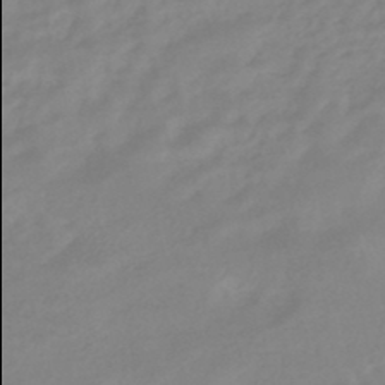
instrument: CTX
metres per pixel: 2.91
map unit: eHb
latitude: -46.2550
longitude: 86.0094
